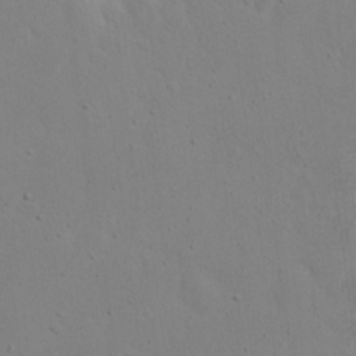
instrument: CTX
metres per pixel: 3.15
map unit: eHh
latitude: 19.1214
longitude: -71.3481
